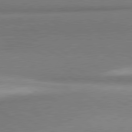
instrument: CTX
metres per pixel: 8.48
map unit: lApd
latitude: 80.1767
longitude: 176.2362
